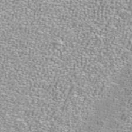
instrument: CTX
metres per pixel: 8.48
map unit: ANa
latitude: 39.8394
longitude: 24.0094
